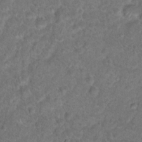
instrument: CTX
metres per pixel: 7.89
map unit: Hto
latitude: 18.0444
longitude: -40.9513
